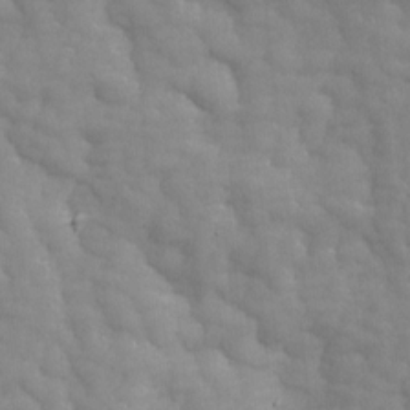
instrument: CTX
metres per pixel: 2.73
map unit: Ave
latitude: 13.8206
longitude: -105.2537
